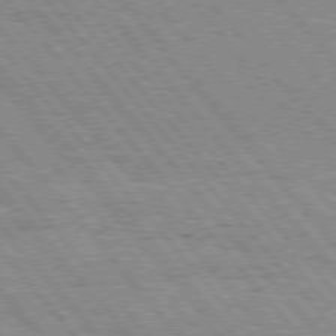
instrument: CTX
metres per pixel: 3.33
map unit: Hpe
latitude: 75.8772
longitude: -150.1955
